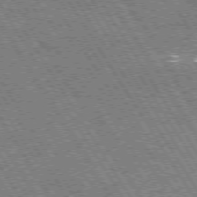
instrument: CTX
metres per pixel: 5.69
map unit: Hpe
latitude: 73.3104
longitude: -144.3089
